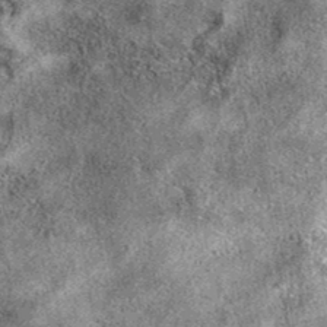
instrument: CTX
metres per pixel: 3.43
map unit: eAb
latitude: 36.9136
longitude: 106.9164
